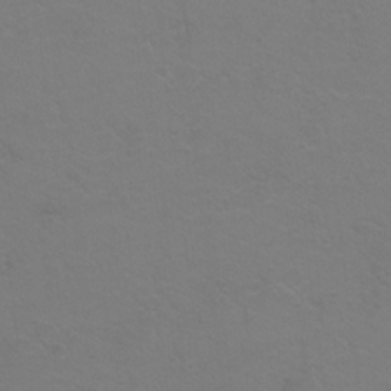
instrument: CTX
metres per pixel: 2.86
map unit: Hto
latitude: 6.6868
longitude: -30.9514
